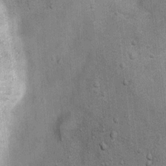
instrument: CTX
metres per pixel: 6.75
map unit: Ht
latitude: 4.1011
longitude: -22.7624
